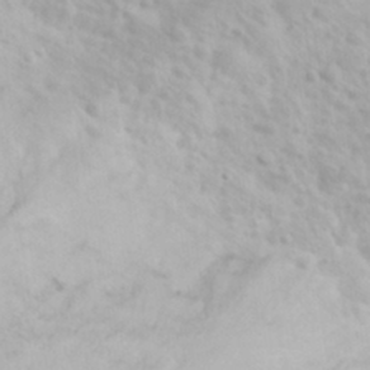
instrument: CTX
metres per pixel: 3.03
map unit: eHh
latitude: 31.8584
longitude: -60.6679
